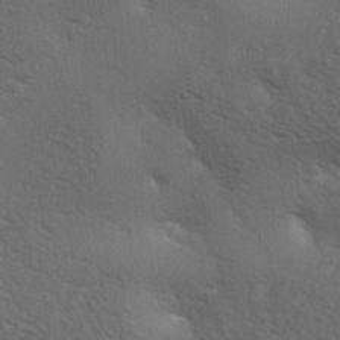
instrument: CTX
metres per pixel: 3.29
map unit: lAa
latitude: -7.1998
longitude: -125.3671
